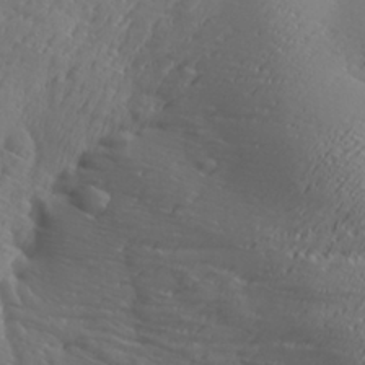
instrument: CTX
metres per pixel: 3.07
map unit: Aa
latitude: 28.1389
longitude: -139.5371
